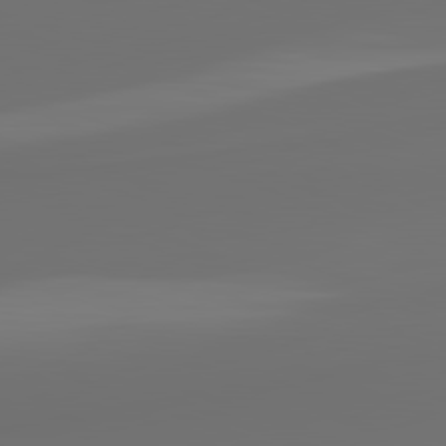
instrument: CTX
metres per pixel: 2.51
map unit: lApd
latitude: 81.9339
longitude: 163.7666
